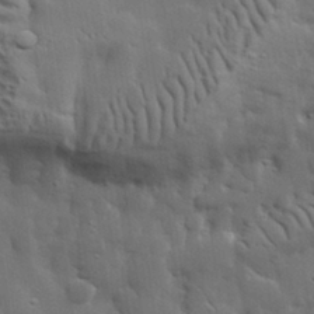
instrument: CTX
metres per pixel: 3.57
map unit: lHvf
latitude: 31.8773
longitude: -88.2334
